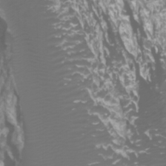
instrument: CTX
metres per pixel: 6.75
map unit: Htu
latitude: -5.8233
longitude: -74.1956
